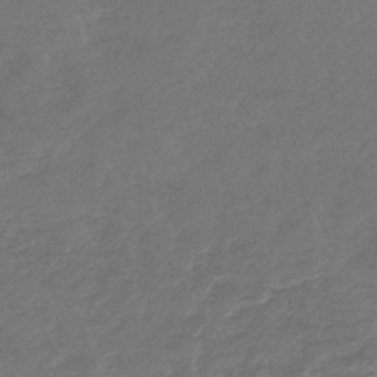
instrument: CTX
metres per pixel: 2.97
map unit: lHb
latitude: -47.0486
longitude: 72.8030
